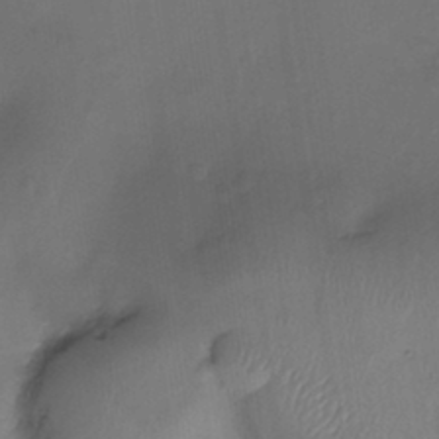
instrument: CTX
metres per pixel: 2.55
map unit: Ht
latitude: -18.5007
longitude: -44.4223
